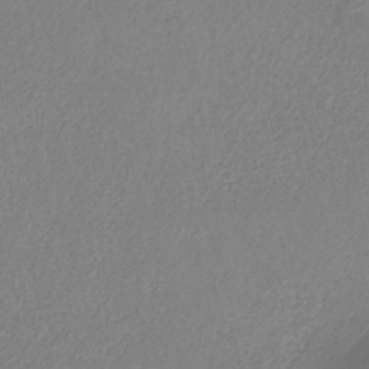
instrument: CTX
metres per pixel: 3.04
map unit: HNb
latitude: -33.6155
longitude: 55.1242
